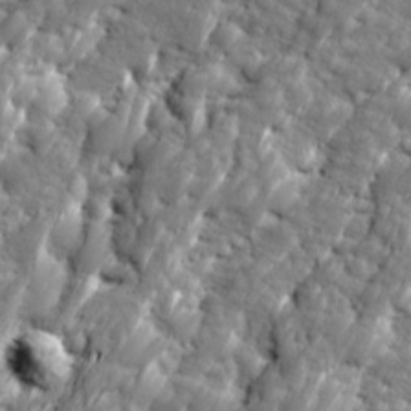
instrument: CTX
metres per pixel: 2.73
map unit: Ave
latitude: 16.4979
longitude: -134.8002
